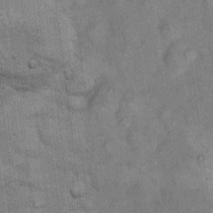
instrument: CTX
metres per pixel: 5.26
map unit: eHh
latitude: 14.7625
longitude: -65.2348
